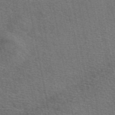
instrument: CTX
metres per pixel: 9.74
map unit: eAb
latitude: 48.9892
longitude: 114.4062
